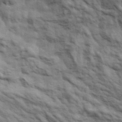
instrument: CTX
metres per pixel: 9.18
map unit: lHvf
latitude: 38.4034
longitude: -89.0459
